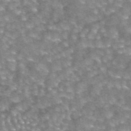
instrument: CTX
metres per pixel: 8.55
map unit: eAb
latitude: 44.6868
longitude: 104.5384
